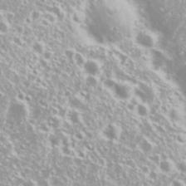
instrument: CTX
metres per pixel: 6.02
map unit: Nhu
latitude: 26.5546
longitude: -60.3467
